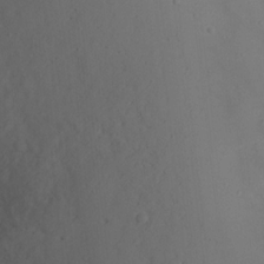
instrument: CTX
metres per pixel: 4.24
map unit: Ht
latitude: 1.3481
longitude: -33.8772
